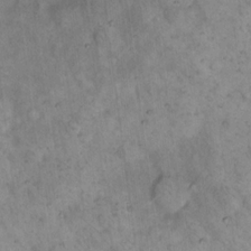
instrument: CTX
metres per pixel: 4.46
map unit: eHh
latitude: 15.7261
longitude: -64.7057
